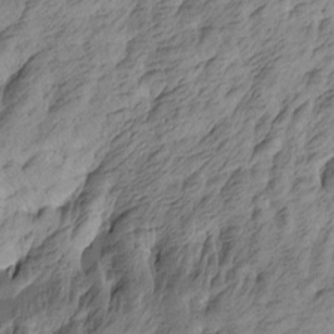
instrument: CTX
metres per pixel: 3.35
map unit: Htu
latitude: -4.6707
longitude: -176.4034
